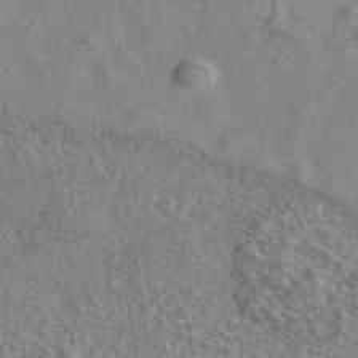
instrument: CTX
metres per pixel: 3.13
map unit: eAb
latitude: 42.3089
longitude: 110.8030
